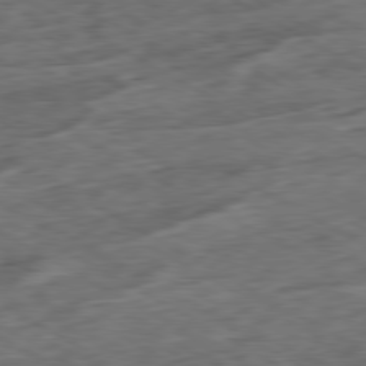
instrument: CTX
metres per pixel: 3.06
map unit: Ap
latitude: -80.4629
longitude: -73.7639
